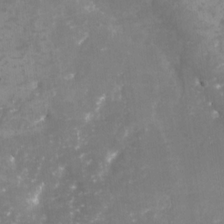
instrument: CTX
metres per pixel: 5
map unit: Nhu
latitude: -29.2187
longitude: -64.3278
